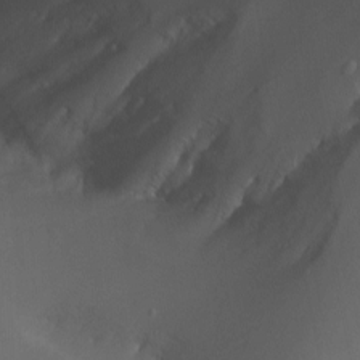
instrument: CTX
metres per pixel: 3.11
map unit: Nhu
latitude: -13.3132
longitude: -64.0822
